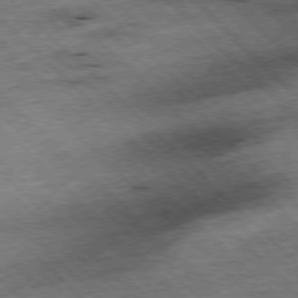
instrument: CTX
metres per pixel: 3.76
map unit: Hpe
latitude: -77.1620
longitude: -15.1781
